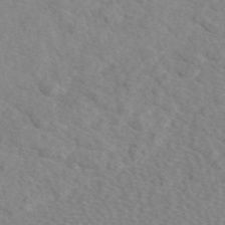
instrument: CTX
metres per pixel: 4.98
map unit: eAb
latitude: 48.7246
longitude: 107.6155
